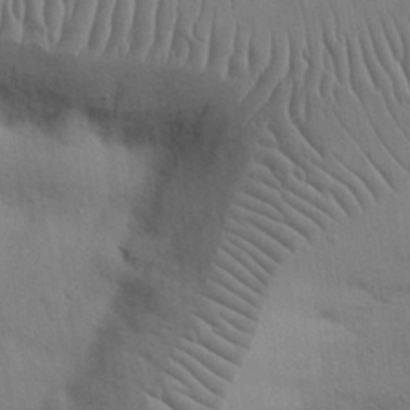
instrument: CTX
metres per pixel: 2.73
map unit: Nhu
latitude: 27.4049
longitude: -69.4616
